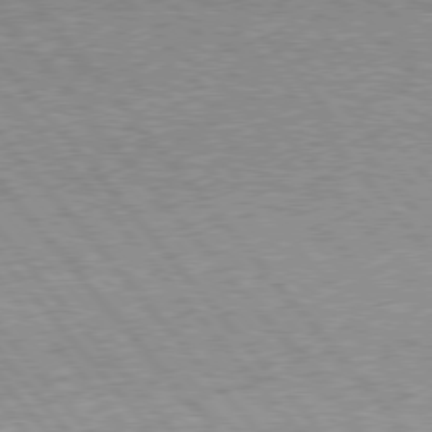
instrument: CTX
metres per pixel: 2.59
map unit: Hpe
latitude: 76.5545
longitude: -156.7435
